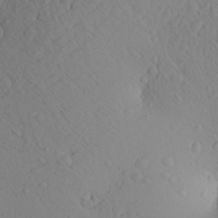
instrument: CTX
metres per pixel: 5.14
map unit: Aa
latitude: 26.5168
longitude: -144.6868
